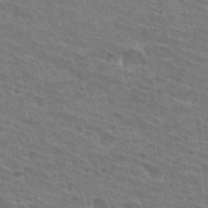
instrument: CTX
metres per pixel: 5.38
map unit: Hto
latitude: 31.8962
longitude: -41.5371
